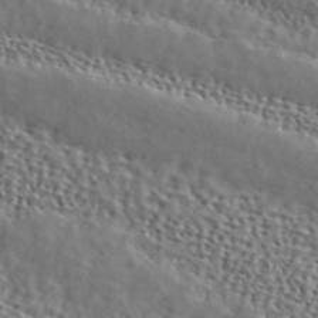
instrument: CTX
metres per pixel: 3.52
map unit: ANa
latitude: 45.8772
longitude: 49.6155
